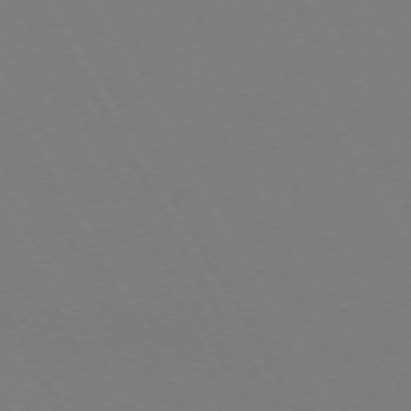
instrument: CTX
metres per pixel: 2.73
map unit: Hpe
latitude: -72.6896
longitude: 10.3306
